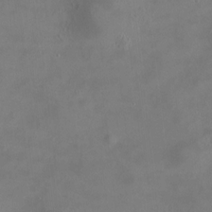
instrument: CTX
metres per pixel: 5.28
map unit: HNhu
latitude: 7.5371
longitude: 11.9745
